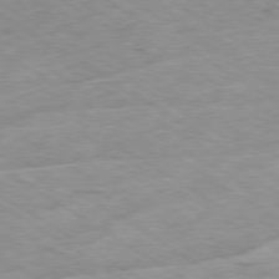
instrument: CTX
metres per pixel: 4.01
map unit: Ap
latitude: -80.1795
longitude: -72.3846
